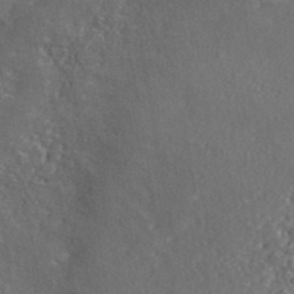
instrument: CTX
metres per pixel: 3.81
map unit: ANa
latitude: 41.1970
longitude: 51.3698
